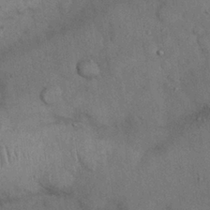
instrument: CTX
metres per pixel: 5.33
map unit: Nhu
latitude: 27.2726
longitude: -70.5923
